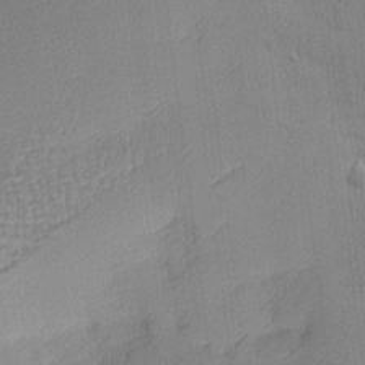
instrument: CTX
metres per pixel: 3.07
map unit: Nhu
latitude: 2.0822
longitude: -75.3104
